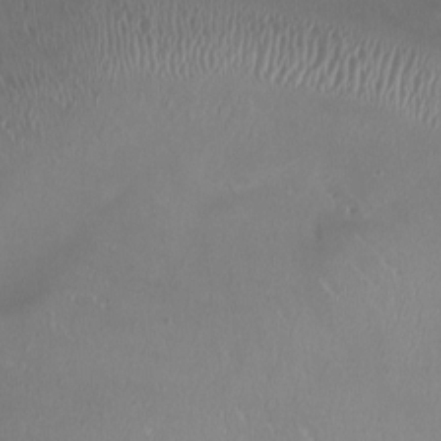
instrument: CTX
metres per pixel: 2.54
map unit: HNhu
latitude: 0.4223
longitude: -2.9324
